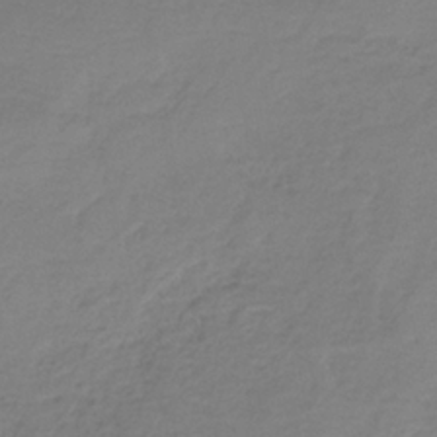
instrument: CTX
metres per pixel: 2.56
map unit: HNb
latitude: -35.2565
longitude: 53.7666
